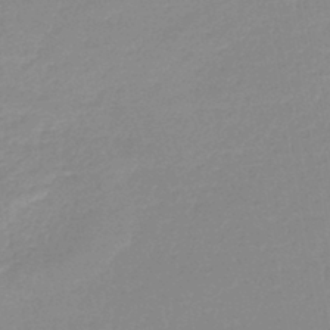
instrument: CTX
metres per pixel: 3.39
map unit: lHb
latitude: -44.0283
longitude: 60.0661
